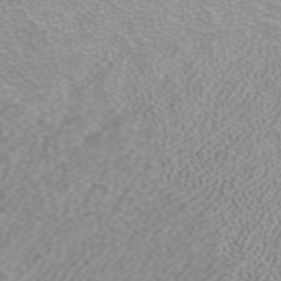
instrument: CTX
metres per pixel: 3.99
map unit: ANa
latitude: 40.0444
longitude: 24.6329
